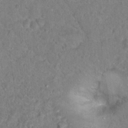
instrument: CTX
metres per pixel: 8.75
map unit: Hto
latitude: 16.8191
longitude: -37.9906
